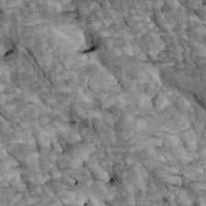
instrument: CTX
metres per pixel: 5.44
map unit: Htu
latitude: 1.4804
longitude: 143.8233
